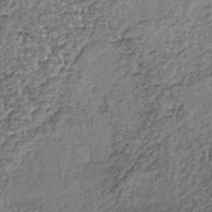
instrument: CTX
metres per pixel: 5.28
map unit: lHb
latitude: -38.5385
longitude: 65.1620
